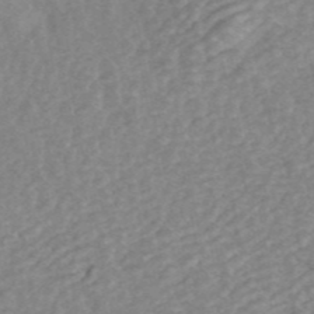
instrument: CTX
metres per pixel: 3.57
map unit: ANa
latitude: 44.8947
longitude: 24.6329
